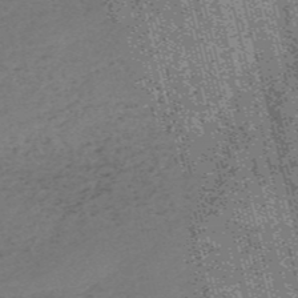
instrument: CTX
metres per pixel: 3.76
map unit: HNb
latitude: -55.7289
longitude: -43.5749
